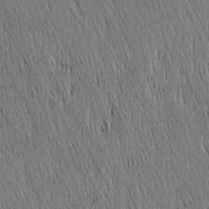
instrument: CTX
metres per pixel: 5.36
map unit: Nhu
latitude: -4.4062
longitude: -151.3292
